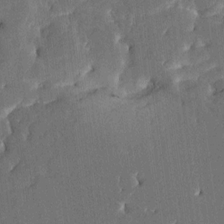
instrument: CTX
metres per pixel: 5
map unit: HNhu
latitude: 5.5938
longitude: -6.2145
